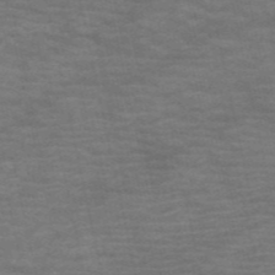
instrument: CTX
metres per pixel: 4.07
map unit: HNb
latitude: -53.7099
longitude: -43.9150
